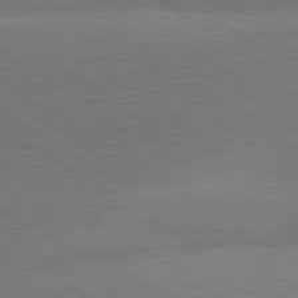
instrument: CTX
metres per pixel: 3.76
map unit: lApd
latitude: 81.4615
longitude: 140.0283
